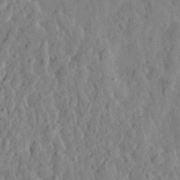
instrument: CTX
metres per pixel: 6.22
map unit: eHh
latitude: 28.4412
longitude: -76.4601
